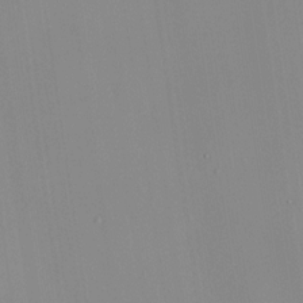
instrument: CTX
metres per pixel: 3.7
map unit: HNhu
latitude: 11.4993
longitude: 10.6519
